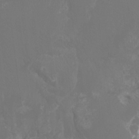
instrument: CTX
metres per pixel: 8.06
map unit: Htu
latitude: -13.4077
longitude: -47.7639
